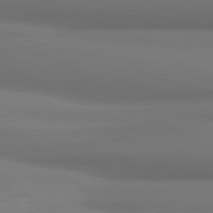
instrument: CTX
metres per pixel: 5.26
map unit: lApd
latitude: 81.4615
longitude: 172.1039
